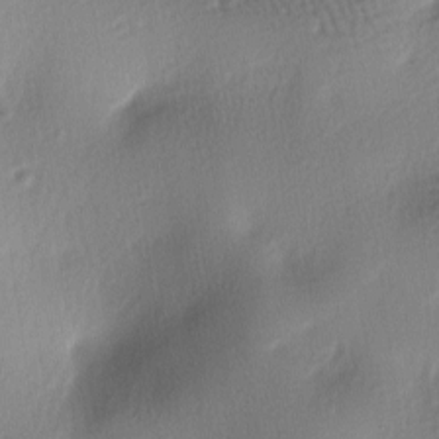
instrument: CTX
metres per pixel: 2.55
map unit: lAa
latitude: -6.0661
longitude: -123.6883
